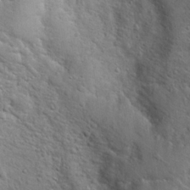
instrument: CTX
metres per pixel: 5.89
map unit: Hto
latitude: 20.8002
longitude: -49.7072
